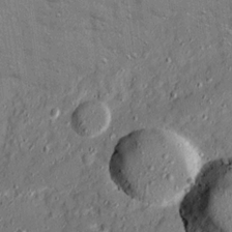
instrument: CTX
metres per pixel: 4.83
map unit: Ave
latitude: 20.0822
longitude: -128.8758
